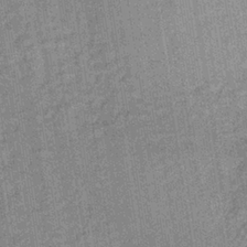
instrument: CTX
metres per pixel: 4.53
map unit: lHb
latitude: -35.8611
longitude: 63.7288
